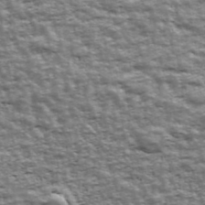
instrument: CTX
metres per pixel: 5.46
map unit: Ave
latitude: 43.2726
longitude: -111.9150
